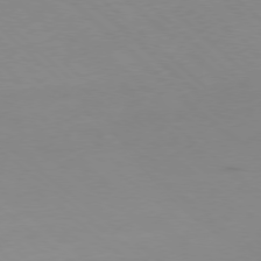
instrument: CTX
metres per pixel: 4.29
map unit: Hpe
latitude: -78.4629
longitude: 13.3510
